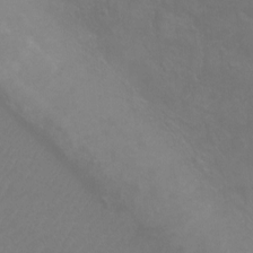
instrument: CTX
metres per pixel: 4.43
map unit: Nhu
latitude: -10.2740
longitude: -20.5924
